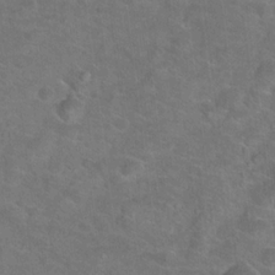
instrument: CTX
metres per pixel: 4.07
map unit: Hto
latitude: 18.9891
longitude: -43.6694
